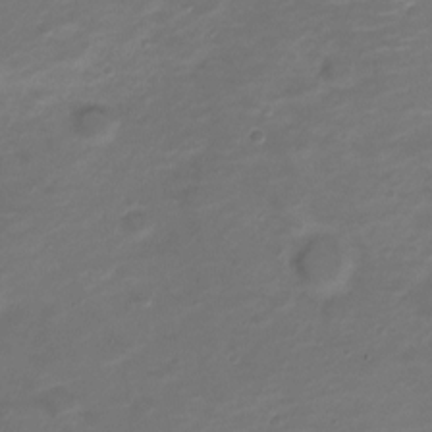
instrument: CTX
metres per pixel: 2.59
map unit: Nve
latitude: -20.5573
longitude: 105.1998
